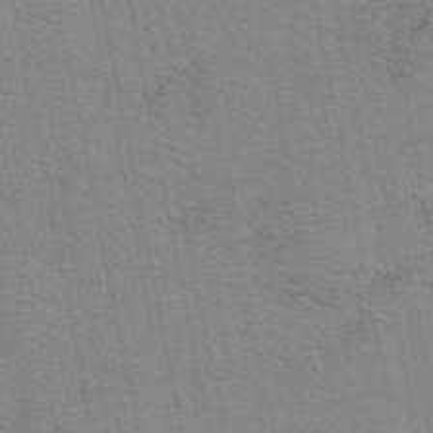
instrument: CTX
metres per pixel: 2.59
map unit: eAb
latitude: 51.1970
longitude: 108.5196
